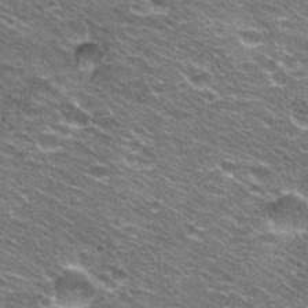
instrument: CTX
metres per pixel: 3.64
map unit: Hto
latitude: 21.9150
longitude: -32.7624
